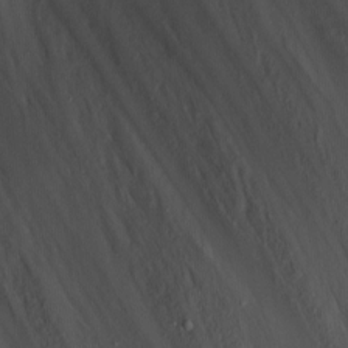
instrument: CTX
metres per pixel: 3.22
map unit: Nhu
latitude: -8.1984
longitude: -85.7828
